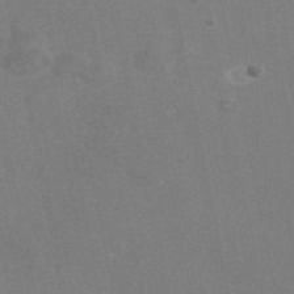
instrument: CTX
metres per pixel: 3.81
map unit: eAb
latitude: 46.6113
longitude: 115.9556
